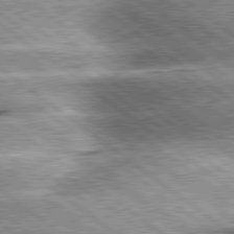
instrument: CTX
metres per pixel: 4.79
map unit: lApd
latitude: 79.9150
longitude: -140.0255
